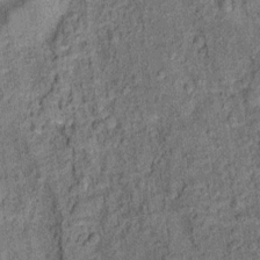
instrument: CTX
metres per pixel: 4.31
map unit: Ht
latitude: 9.9150
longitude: -39.2726
